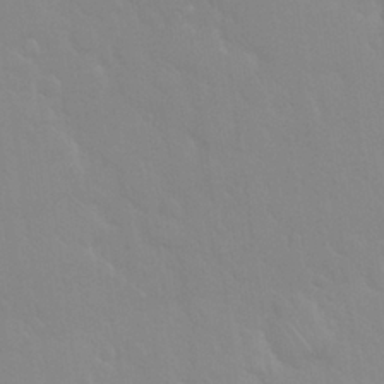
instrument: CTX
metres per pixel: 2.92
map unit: Nhu
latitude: 26.1767
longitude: -56.7624
